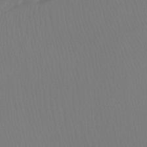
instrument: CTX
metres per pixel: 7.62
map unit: Ht
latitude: -8.1039
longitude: -31.7828
